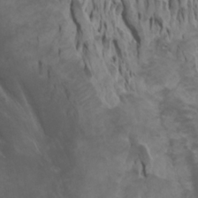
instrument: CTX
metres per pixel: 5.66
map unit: Aa
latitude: -3.4832
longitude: -73.2159
